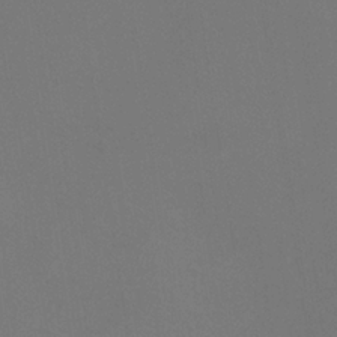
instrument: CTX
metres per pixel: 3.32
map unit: HNhu
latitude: -0.4818
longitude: -1.4804
